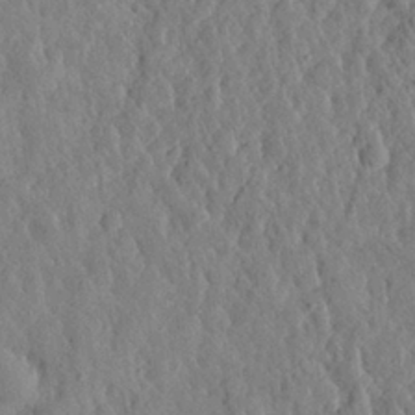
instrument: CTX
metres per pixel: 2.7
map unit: eHh
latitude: 28.3845
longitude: -76.0822
